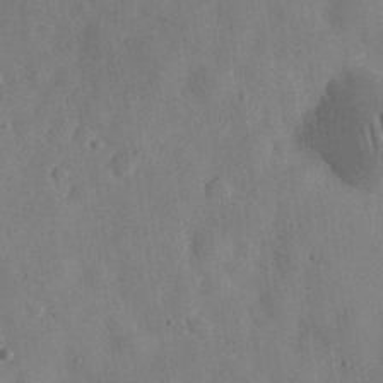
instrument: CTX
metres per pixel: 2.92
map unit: eHh
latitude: 31.0459
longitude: -75.6316
